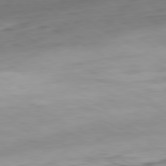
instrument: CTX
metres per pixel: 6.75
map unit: Hpe
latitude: -80.8975
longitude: 15.9556
